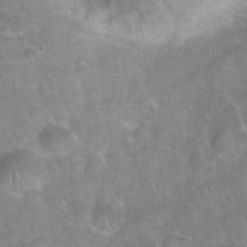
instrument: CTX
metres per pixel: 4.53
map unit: Hto
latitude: 22.2522
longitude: -51.6127
